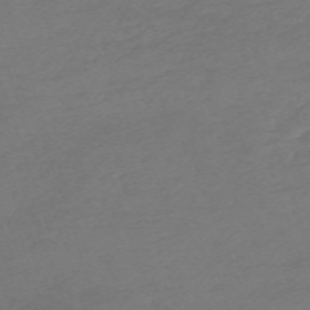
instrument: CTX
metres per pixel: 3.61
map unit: eHh
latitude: -63.0486
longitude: 53.5399
